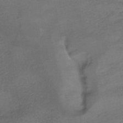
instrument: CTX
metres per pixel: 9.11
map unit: HNhu
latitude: -42.5573
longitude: 103.2943
